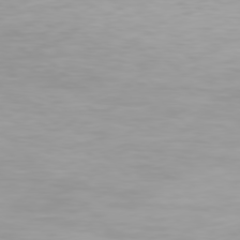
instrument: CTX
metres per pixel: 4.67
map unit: Hpe
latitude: 77.6127
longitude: -162.7436
